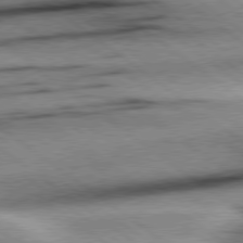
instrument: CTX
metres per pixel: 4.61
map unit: Hpe
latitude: 78.8191
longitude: -154.9514
